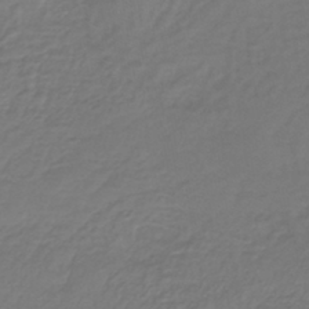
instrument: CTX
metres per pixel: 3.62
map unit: lHb
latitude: -42.5006
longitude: 65.0676
